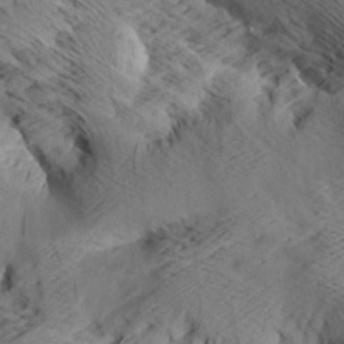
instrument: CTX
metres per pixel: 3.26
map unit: Aa
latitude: 7.5749
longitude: -140.6301
